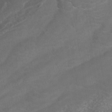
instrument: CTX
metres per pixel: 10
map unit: HNhu
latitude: -40.9164
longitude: 101.2753
